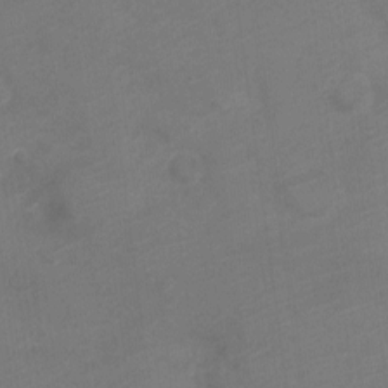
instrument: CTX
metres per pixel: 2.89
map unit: Nve
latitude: -19.2187
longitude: 106.7652
